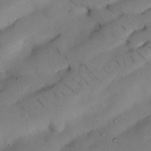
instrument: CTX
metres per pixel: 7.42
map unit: Nhu
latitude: 26.5168
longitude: -71.6694
